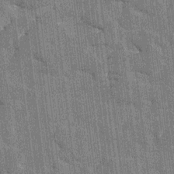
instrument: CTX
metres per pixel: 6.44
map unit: HNhu
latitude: 6.1011
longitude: -5.7639
